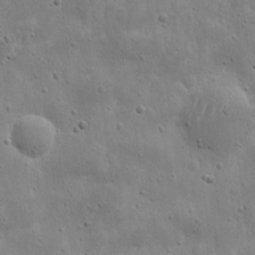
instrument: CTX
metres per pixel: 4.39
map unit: eHh
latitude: 9.7450
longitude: -73.0081
